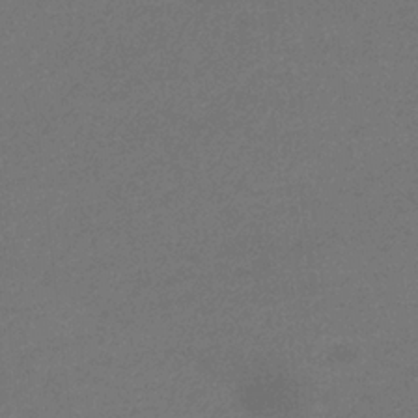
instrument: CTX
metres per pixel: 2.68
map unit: eHb
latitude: -33.0109
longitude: 69.8233
